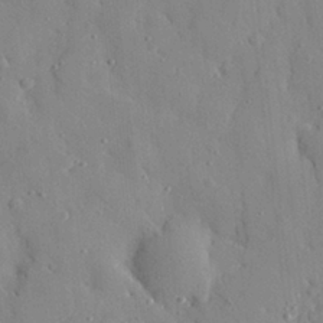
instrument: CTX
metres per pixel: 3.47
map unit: eHh
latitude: 28.9136
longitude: -77.7449
